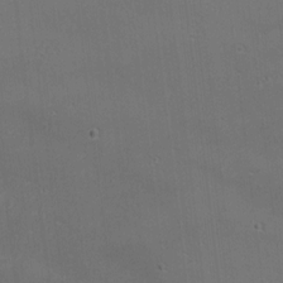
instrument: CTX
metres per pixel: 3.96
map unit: Nhu
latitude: 0.0633
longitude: -77.8205
